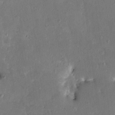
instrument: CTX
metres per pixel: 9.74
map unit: HNhu
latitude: 6.1200
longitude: 3.1620
